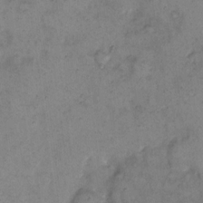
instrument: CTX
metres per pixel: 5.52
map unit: eHh
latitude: 10.4601
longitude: -62.3279
